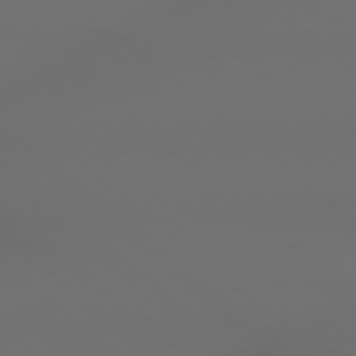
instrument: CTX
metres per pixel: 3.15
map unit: Hpe
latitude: 78.6680
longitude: -133.0836
